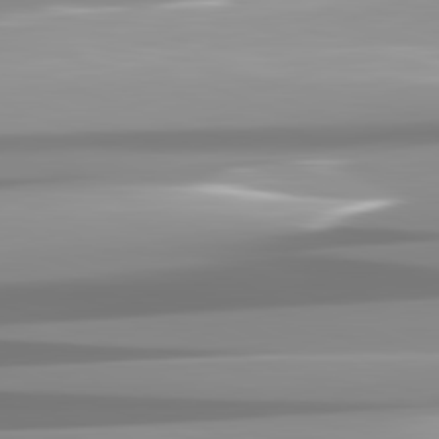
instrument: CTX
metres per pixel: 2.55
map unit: lApd
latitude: 82.1955
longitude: -138.5735
